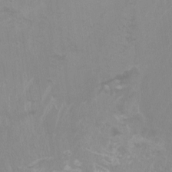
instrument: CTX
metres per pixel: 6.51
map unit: Nhu
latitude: -8.5196
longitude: -78.7624
